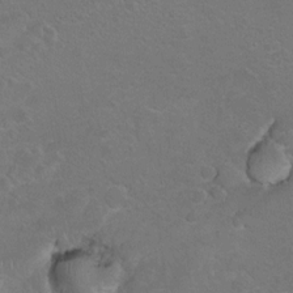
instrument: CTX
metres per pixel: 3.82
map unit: Hto
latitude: 8.5735
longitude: -30.9136
